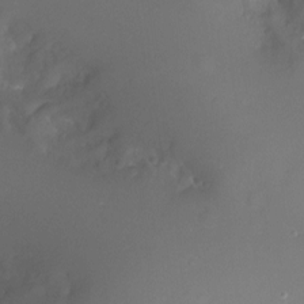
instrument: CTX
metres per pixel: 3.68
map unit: Nhu
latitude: -8.0661
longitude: -73.2915
